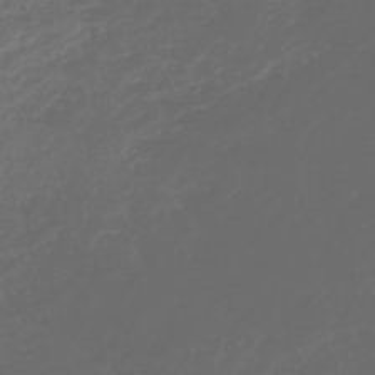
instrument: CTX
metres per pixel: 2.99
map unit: lHb
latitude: -43.8611
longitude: 71.6533
